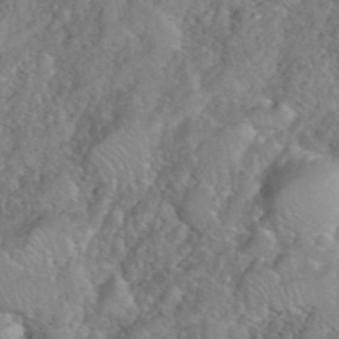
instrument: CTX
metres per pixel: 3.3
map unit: eHh
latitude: 39.9906
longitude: -58.6680
